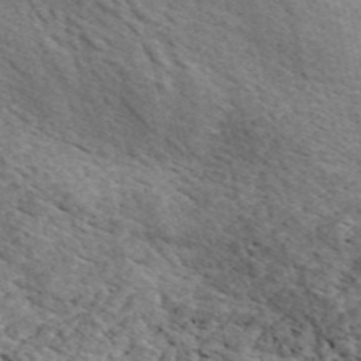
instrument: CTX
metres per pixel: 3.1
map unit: ANa
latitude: 44.6491
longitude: 39.3698
